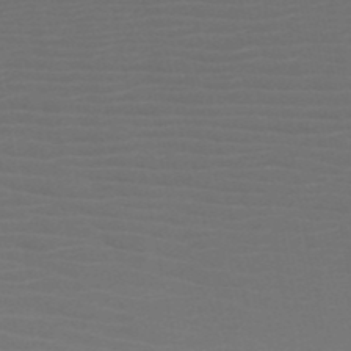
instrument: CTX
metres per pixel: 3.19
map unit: HNb
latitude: -50.4062
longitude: -46.1389
